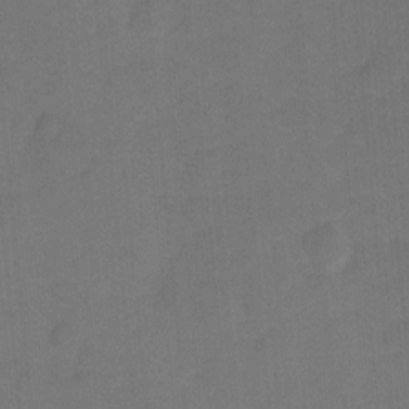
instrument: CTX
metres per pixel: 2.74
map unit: Hto
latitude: 5.1403
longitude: -31.2348
